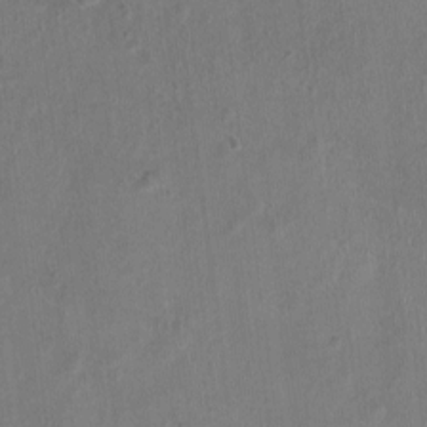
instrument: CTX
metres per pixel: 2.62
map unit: Nhu
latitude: 0.9324
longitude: -15.1026
